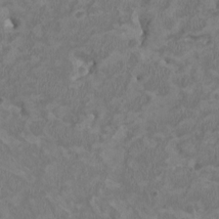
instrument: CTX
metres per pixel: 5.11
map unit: HNhu
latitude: 2.3656
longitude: -3.4426
